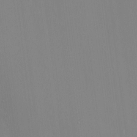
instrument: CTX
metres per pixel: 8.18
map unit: HNhu
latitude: 6.8191
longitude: 1.8612
